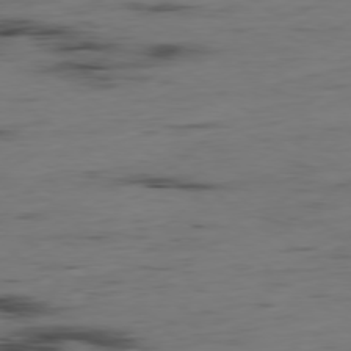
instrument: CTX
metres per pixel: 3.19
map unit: Hpe
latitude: -79.2565
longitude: 14.3118
